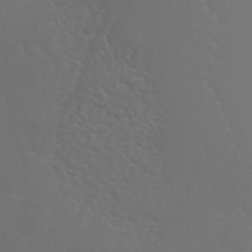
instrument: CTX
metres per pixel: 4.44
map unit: ANa
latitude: 41.1781
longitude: 53.5777
